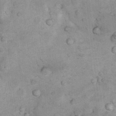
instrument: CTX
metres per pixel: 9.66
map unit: Nhu
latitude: 7.8394
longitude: -23.6127
